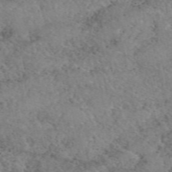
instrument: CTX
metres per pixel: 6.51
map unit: eAb
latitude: 50.1011
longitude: 112.2551
